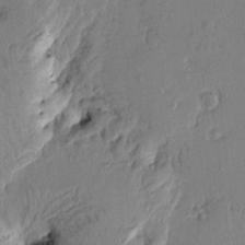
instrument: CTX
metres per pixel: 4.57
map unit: Htu
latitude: -1.1809
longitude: -176.9325
